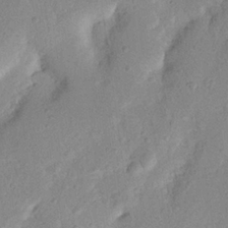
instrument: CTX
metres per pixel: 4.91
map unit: Nhu
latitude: 19.8394
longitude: -74.5357
